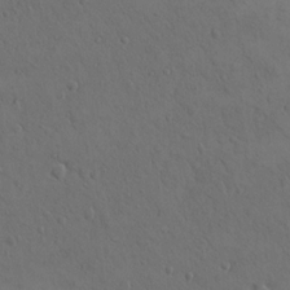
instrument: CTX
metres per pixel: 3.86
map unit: eHh
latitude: 15.7450
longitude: -67.3859
